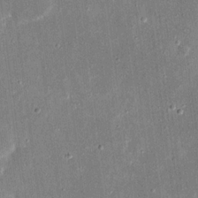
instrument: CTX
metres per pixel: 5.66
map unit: eHh
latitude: 17.3293
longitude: -70.7624
